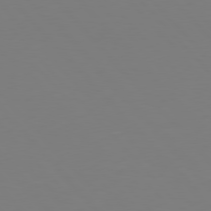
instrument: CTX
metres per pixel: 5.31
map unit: Hpe
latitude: 77.2348
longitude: -174.0255
